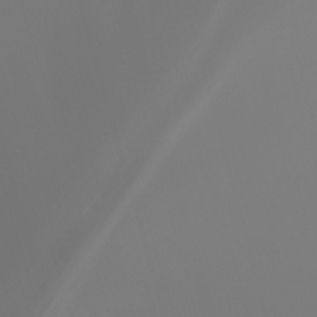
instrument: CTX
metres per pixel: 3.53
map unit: Nhu
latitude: -7.7666
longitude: -81.7072
